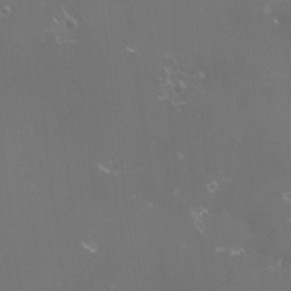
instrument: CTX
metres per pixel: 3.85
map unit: eHh
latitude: -4.0472
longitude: 19.3510
